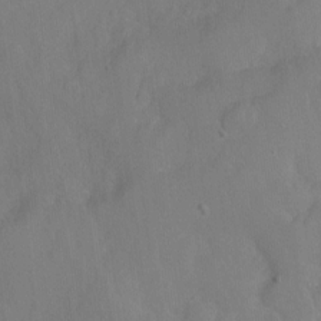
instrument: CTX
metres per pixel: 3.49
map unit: Hto
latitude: -7.7288
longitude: -41.0458
